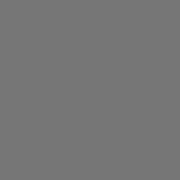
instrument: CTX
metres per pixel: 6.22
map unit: lApd
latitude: 81.2159
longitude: -152.0444
